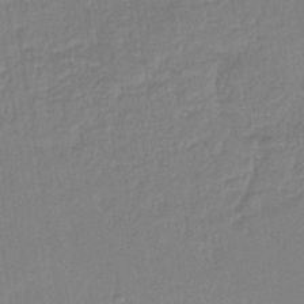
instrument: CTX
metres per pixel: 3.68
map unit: lHb
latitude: -34.5196
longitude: 63.7099
